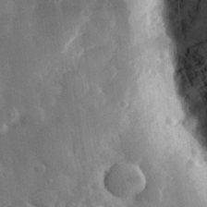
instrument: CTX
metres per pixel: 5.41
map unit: eHh
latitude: 29.8205
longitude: -79.2348
